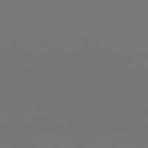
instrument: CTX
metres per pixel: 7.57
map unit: Hpe
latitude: 76.5923
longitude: -136.4412
